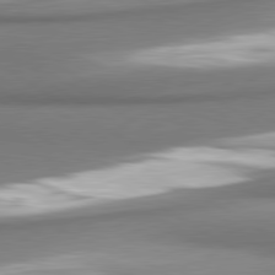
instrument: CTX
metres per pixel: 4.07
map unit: lApd
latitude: 80.6679
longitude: 179.8233
